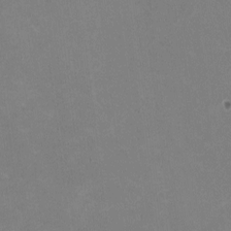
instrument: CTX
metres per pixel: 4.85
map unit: HNhu
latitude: -1.6911
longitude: -3.6316
